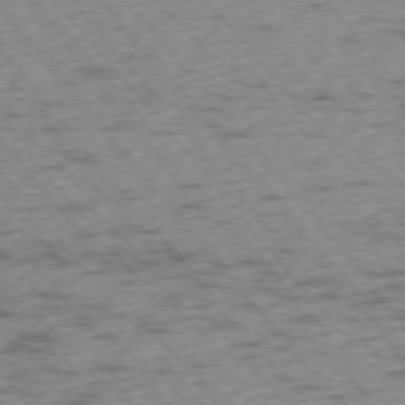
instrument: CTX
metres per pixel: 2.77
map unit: Ap
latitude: -76.0850
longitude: -78.9325
